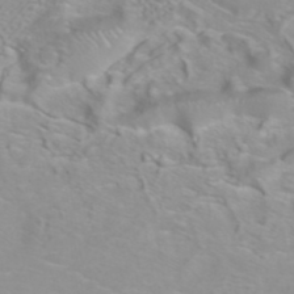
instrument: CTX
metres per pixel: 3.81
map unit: ANa
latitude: 39.7261
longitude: 23.8612
